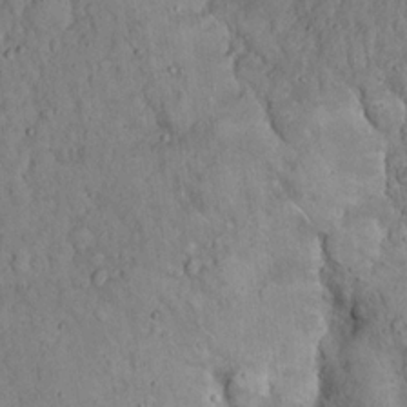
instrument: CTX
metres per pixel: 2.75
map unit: Hto
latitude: 18.5168
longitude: -60.6868
